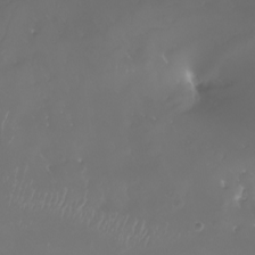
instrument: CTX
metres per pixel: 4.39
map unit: Nhu
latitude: -8.9164
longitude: -93.6505
